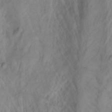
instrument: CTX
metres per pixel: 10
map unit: Aa
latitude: -3.6532
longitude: -71.8016
